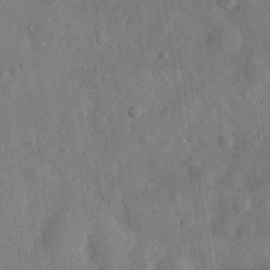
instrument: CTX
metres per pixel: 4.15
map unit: eHh
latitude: 29.4237
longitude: -76.6301
